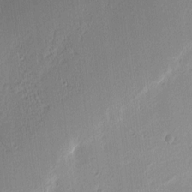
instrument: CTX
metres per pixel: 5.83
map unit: Nhu
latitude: 2.4412
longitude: -77.1592
